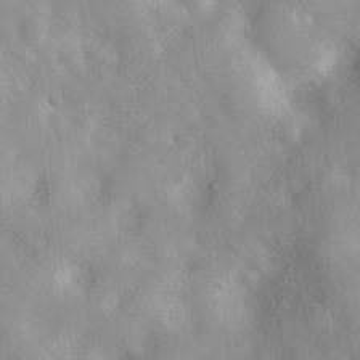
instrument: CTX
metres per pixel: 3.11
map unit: Ht
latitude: 3.4615
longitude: -26.4412
